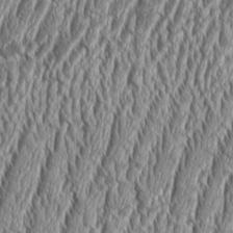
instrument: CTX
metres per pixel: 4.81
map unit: Aa
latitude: 9.1970
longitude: -129.7072
